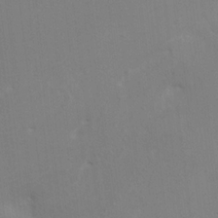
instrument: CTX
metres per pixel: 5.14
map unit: HNhu
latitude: 6.9325
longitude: -4.2333
